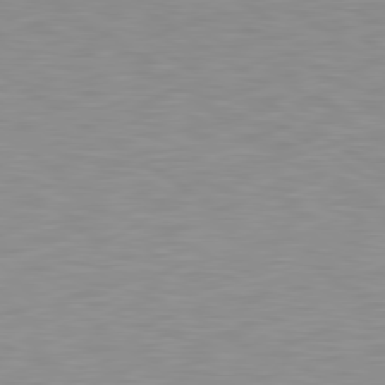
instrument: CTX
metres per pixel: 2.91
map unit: lApd
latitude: 79.4049
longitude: -95.4805
